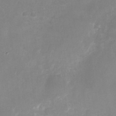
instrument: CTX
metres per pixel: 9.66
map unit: Nhu
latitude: -26.7841
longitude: -70.6679
